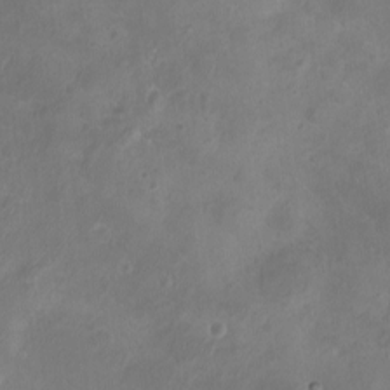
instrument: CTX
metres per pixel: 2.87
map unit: eHh
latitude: -5.5399
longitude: -77.8016
